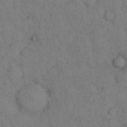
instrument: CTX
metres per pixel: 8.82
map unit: eHh
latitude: 15.8206
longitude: -63.3104
